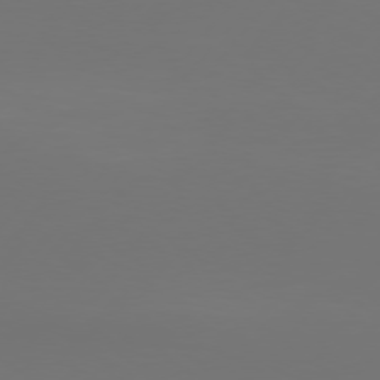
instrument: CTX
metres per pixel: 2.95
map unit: Hpe
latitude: 75.9150
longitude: -129.2537
